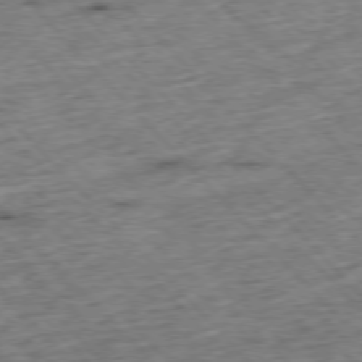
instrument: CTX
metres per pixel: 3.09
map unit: Hpe
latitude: -76.9542
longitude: -16.1578
